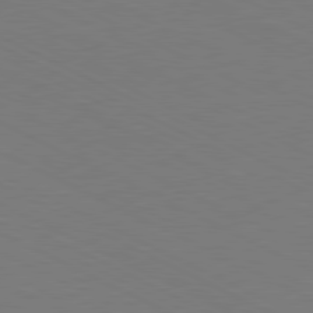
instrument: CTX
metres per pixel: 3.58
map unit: Ap
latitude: -81.8234
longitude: -71.8394
